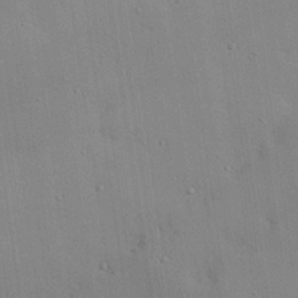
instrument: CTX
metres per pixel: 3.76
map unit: eHh
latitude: 24.2522
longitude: -89.4238
